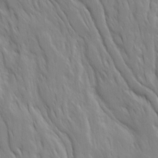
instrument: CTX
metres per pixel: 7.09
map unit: Ave
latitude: 15.3860
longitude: -133.0270
